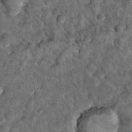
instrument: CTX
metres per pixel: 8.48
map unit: Hto
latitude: 15.8395
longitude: -35.4993
